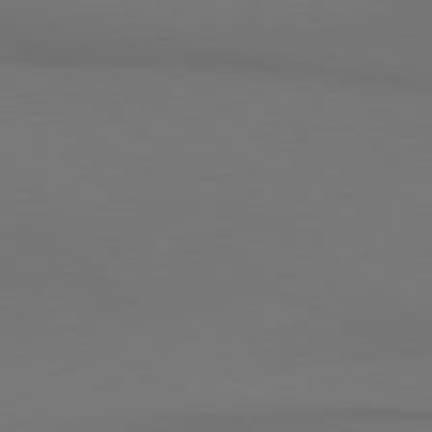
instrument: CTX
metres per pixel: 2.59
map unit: lApd
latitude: 80.6490
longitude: 153.6910
